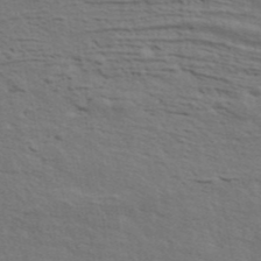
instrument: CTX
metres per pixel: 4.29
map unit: ANa
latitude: 44.7058
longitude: 38.0283
